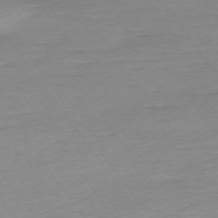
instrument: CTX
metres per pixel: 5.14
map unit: Ap
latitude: -74.4251
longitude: -83.5560
